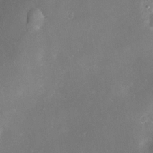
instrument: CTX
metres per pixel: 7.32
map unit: Hve
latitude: -10.2740
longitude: 174.6896
